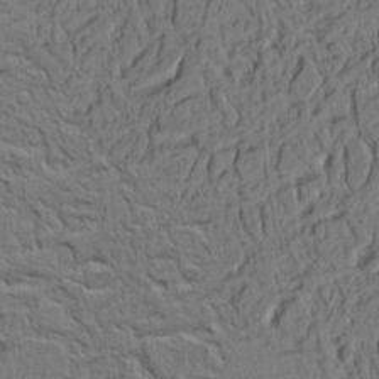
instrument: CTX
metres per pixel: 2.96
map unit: Ht
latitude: 7.8016
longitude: -76.2522
